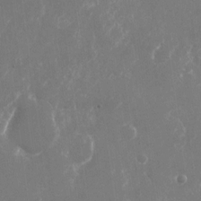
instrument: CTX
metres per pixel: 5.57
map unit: Nhu
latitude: -23.1431
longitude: -72.3090
